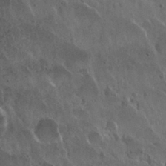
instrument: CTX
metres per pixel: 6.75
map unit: Nhu
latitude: 30.5357
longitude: -55.7827
